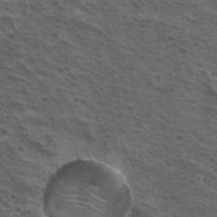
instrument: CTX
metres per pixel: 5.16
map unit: Hto
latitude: 19.3859
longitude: -32.1200
